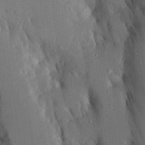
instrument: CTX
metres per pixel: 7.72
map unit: Aa
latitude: 15.8962
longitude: -148.2145
